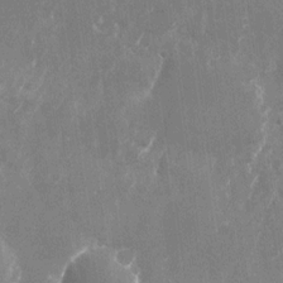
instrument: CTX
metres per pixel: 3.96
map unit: Nhu
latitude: -26.0094
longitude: -71.9339
